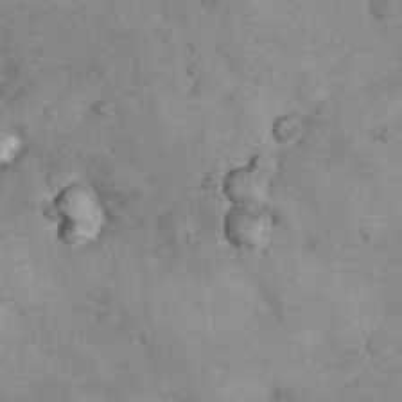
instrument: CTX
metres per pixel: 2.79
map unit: Nhu
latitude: 7.4426
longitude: -23.4615
